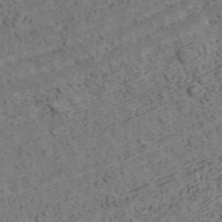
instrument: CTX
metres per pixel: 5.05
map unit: ANa
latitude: 42.4412
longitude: 30.5385
